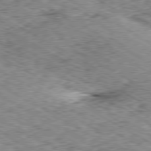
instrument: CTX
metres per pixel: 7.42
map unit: Ap
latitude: -80.2740
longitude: -48.1956
